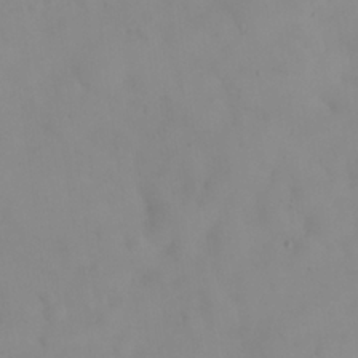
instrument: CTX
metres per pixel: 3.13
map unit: eHh
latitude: 24.8002
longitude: -64.5546
